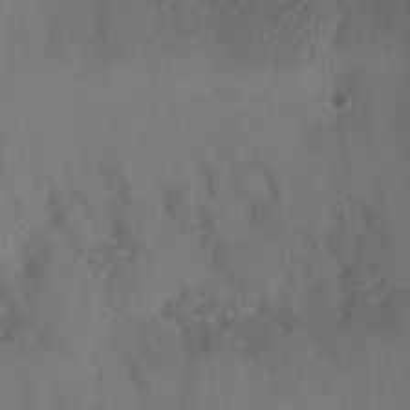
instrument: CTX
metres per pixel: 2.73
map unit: Aa
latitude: -8.4818
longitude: -71.9717
